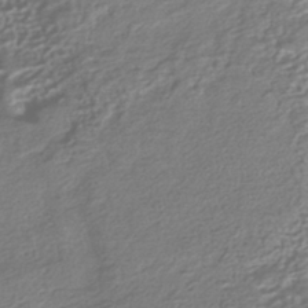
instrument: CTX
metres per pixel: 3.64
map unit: HNhu
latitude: -41.9178
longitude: 99.3698
